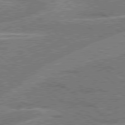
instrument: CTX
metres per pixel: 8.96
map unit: Hpe
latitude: 78.5357
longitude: -159.0081
